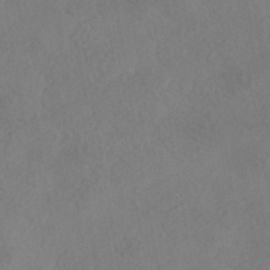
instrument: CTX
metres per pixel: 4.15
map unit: HNhu
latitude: -41.5588
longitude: 101.3698
